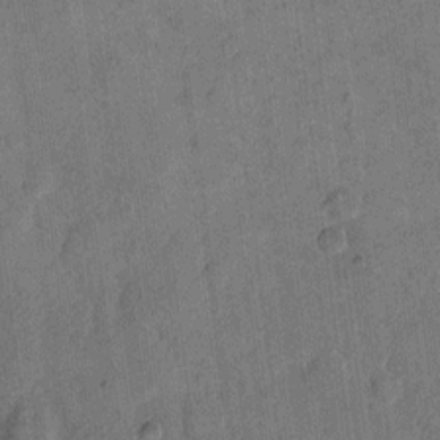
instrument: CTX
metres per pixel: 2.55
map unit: eHh
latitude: 14.2145
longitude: -66.3278
